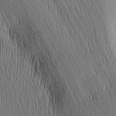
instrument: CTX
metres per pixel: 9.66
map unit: Nhu
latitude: -6.6707
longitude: -152.4034
